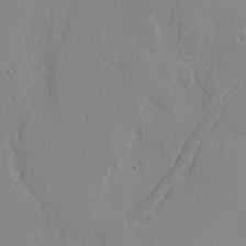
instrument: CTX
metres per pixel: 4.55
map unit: lAvf
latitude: -4.1228
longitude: -108.5923
